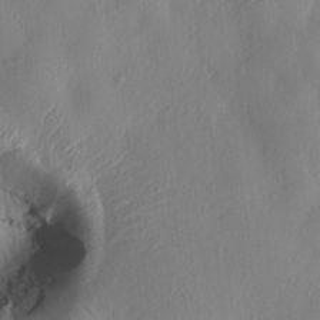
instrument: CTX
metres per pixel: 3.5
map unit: HNhu
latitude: 3.5182
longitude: -4.9703
